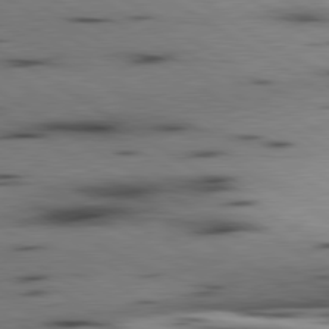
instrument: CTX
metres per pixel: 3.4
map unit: lApd
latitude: 80.3656
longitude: 161.5777
